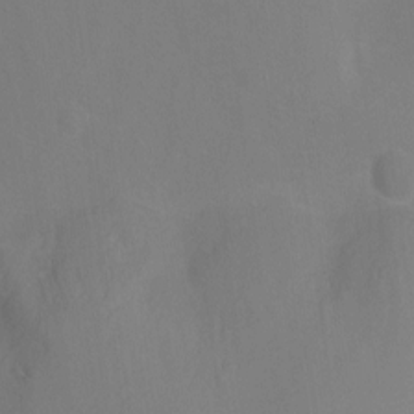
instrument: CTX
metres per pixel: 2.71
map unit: Hto
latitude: -13.7100
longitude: -43.3104
